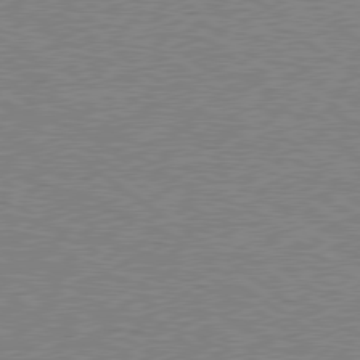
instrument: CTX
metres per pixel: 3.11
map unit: Hpe
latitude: 78.7247
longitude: -145.4048
